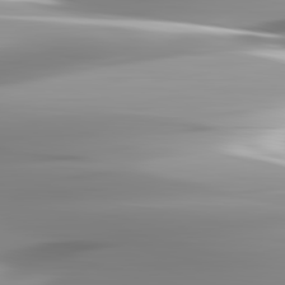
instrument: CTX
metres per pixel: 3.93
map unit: lApd
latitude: 82.8946
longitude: -139.6505
